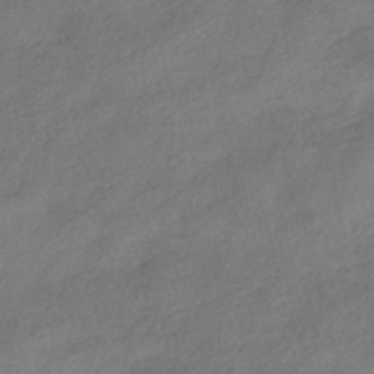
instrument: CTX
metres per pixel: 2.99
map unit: HNhu
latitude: -40.2739
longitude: 98.5951
